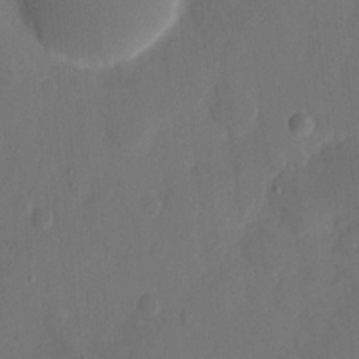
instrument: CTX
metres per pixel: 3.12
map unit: eHh
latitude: 9.5182
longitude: -67.9906
